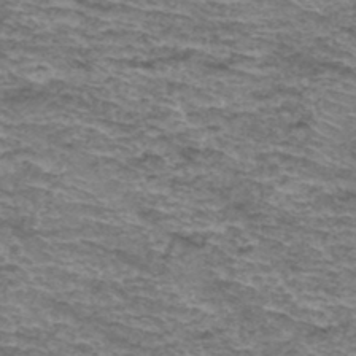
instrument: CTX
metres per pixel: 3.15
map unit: Hto
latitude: 37.2915
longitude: -43.0270
